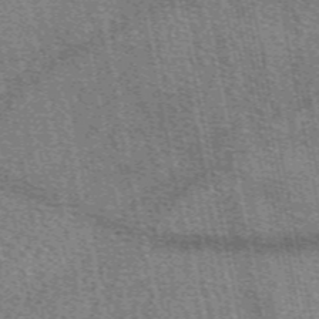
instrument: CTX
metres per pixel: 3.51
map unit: eAb
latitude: 50.4412
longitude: 114.7085
